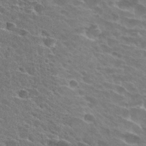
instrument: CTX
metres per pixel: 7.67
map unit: Hto
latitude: 28.5923
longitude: -42.6680
